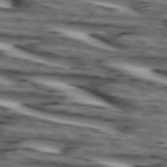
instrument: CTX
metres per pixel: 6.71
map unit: lApd
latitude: 74.3845
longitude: -72.4223
